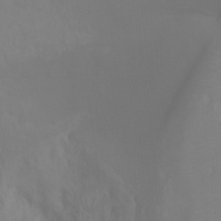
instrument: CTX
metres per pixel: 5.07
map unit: Ht
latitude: -8.3873
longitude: -33.2915
